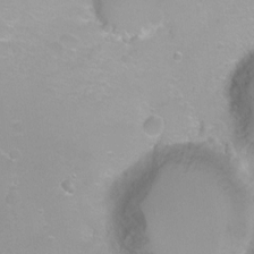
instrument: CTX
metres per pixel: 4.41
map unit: Ht
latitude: -8.3117
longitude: -35.8016
